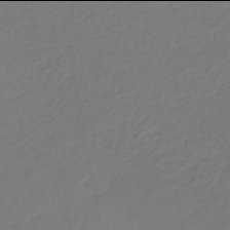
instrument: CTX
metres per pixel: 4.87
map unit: eHb
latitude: -46.0094
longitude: 88.8975
